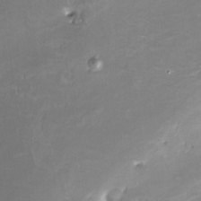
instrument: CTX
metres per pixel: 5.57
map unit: Nve
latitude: -24.7085
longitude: -108.9513
